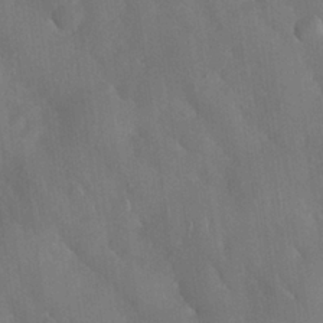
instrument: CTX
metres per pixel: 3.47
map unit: Nhu
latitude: 27.9339
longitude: -65.6505
